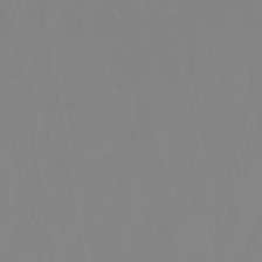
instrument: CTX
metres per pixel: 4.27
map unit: eHb
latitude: -29.8233
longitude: 70.6896
